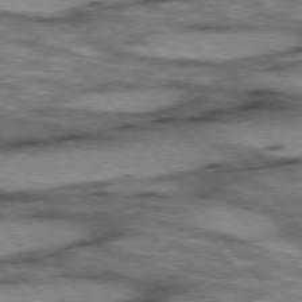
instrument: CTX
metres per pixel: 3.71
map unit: lApd
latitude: 75.5749
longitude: -49.0458
